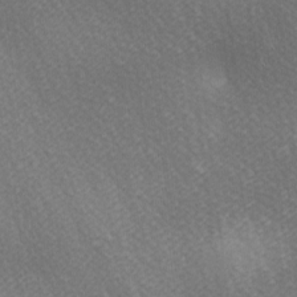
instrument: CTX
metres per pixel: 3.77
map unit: lAa
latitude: -5.5777
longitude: -121.6694
